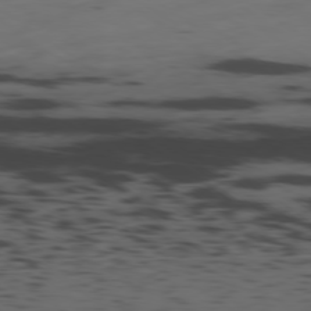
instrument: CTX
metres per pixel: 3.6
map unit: Ap
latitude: -79.3320
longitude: -62.1578
